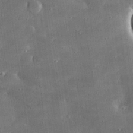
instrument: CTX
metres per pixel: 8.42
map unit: lHvf
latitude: 31.2159
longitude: -92.8002
